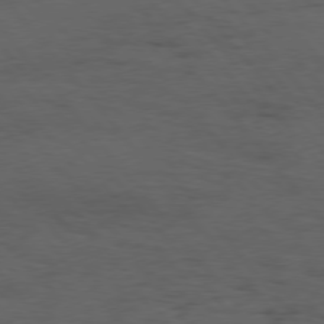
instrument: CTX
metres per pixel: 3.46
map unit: Hpe
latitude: 75.3671
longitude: -145.8394
